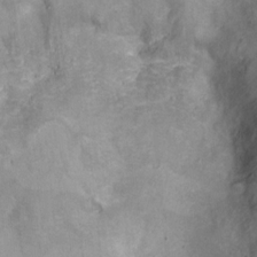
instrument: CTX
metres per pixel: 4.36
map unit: Ht
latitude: 5.4804
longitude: -36.4601
